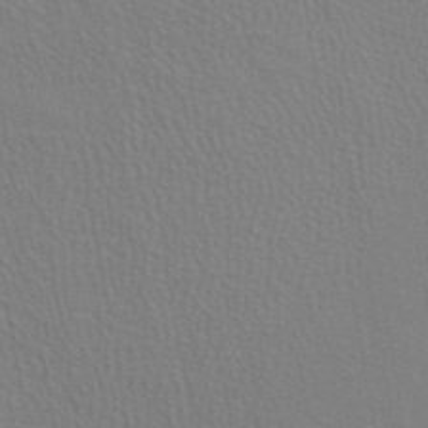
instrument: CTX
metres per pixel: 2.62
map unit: ANa
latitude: 39.7638
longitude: 21.9367
